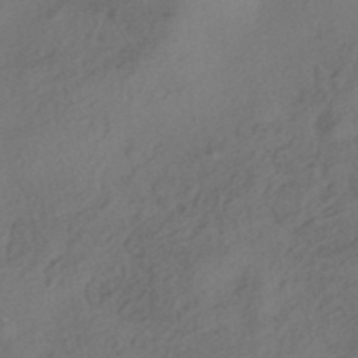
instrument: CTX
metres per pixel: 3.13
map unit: HNhu
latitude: -41.7477
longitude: 102.8597
